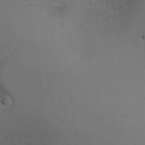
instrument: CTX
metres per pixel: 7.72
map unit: Ht
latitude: 2.2522
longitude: -28.3656
